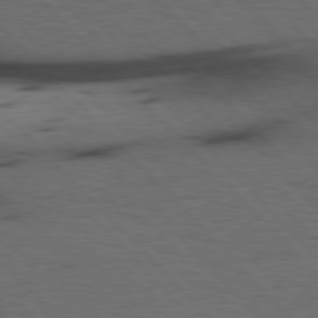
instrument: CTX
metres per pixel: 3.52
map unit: Hpe
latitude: 77.1781
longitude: -154.3278
